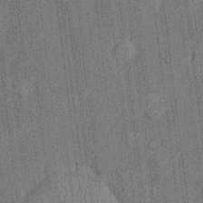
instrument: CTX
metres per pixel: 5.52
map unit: Htu
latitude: -6.9730
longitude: 155.3132
